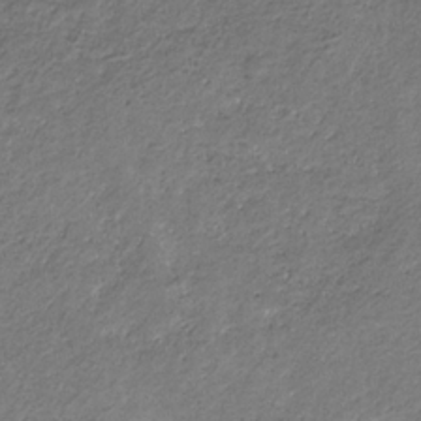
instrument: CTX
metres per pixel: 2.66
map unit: eHb
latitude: -30.5007
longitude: 69.4265
